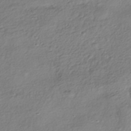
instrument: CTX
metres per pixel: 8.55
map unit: HNhu
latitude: -41.9367
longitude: 99.8422
